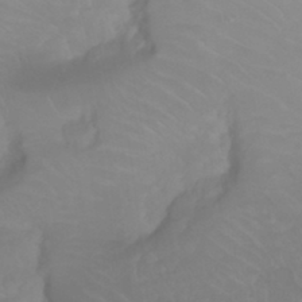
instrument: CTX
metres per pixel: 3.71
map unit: Nhu
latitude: 23.2537
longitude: -63.5182
